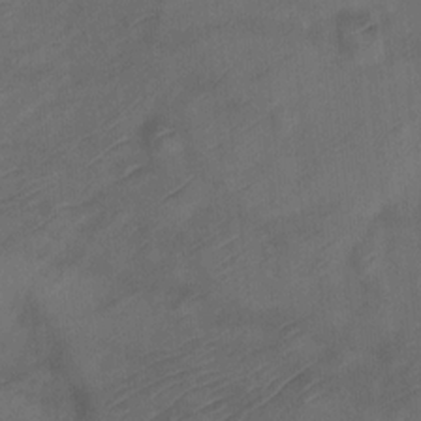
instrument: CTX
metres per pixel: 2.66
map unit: Ht
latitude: 0.4790
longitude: -34.5923
